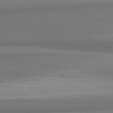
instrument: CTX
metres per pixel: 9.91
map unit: lApd
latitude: 81.9528
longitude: 172.5762
